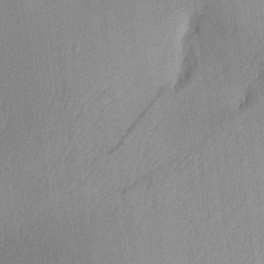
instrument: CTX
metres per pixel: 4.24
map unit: Aa
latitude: 30.4790
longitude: -144.1389
